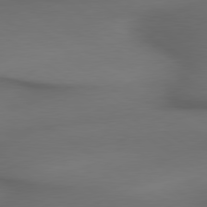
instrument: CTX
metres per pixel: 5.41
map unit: lApd
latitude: 79.4238
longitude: -174.5924
